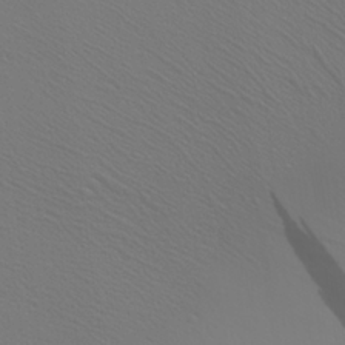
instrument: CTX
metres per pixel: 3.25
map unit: Ave
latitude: 23.5182
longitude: -135.6694
